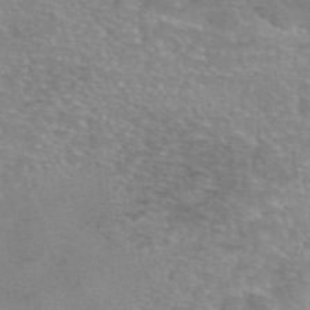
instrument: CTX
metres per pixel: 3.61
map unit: eAb
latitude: 45.6505
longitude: 102.9920
